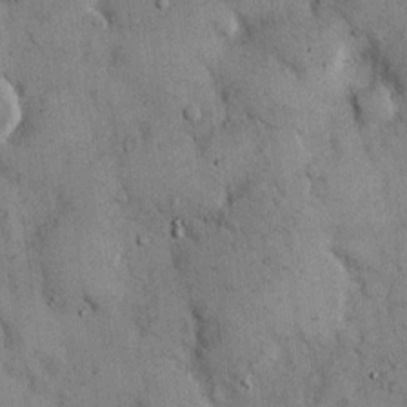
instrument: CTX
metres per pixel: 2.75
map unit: Hto
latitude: 12.9514
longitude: -60.2333
